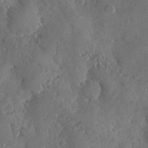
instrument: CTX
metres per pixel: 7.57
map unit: Ave
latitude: -9.8611
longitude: -118.7246
